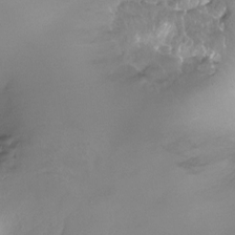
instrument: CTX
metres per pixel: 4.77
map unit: Hto
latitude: -13.9178
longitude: -42.4034
